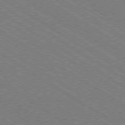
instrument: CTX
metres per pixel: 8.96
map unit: Ap
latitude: -79.5588
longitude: -79.4805
